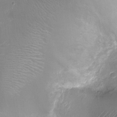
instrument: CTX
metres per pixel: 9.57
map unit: Ht
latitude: -9.8800
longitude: -20.8947
